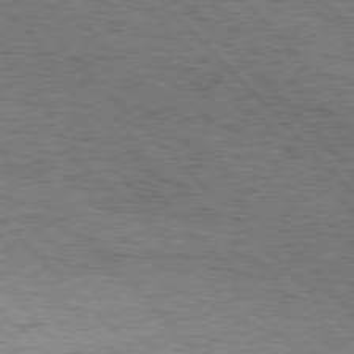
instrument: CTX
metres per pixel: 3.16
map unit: Hpe
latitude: 76.7435
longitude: -165.3482
